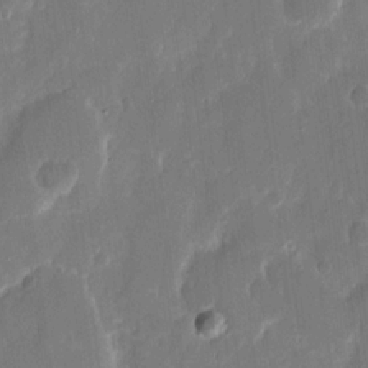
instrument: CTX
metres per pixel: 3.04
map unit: eHh
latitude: 12.9136
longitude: -72.7436
